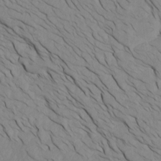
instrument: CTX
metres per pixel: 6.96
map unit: Htu
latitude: -7.0108
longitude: -67.8394
